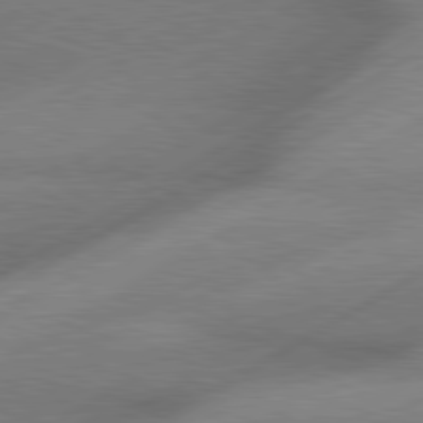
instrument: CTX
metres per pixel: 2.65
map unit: lApd
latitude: 80.1956
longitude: -118.5545
